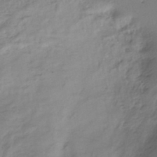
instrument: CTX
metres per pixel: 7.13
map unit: eHh
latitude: -45.5399
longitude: -28.4790
